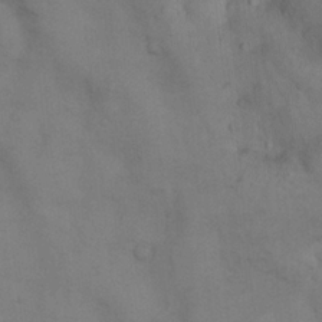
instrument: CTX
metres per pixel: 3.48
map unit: Nhu
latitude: 8.0255
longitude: -24.1199
